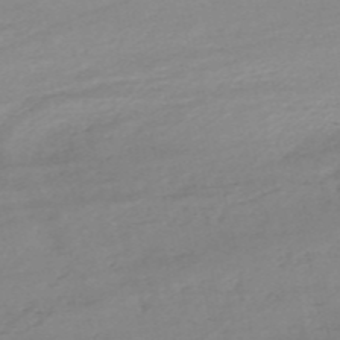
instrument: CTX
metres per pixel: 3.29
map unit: HNb
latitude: -54.5385
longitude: -44.2144
